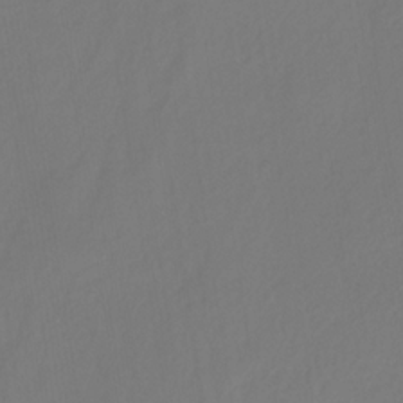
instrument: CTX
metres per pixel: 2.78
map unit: HNhu
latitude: -28.5952
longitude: 66.5763
